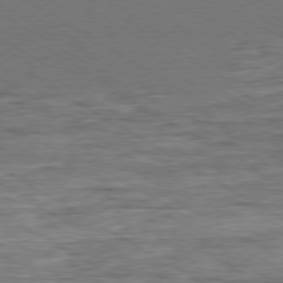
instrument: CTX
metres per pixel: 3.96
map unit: Ap
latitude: -79.4832
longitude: -84.3278
